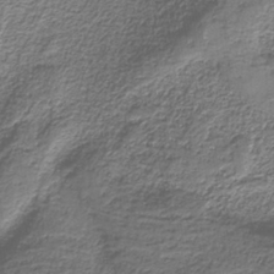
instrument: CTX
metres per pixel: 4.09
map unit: HNb
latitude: -38.4251
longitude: 53.2187
